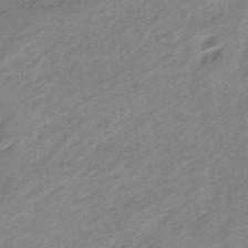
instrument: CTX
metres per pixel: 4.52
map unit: eHb
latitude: -45.1431
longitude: 89.2187
